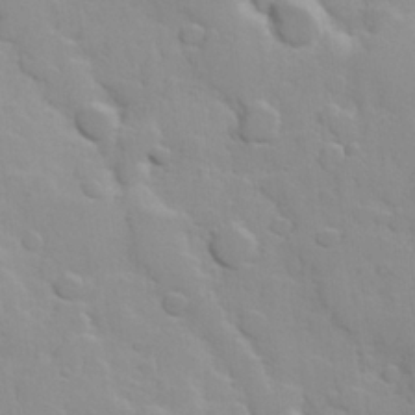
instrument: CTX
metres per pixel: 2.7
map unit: Hve
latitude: 24.0444
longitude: 148.5385
